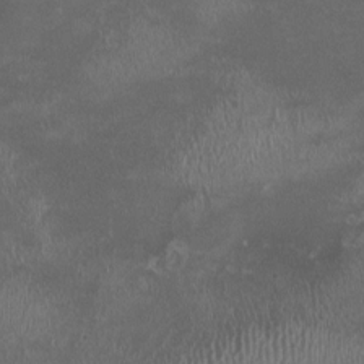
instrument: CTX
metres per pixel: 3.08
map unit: HNhu
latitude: -3.1998
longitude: -6.5924
